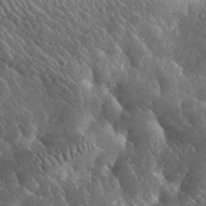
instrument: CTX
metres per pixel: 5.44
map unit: lHvf
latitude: 35.6882
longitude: -90.2711
